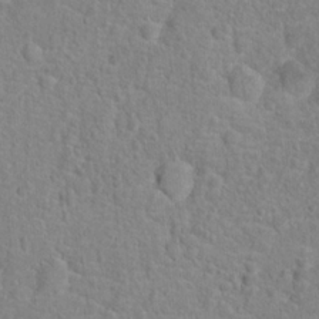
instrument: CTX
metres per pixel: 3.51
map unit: Hto
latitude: 16.7057
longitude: -41.7827
